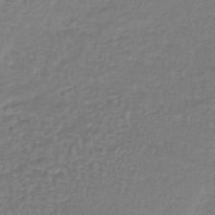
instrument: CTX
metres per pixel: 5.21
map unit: lHb
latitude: -40.8597
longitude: 71.9178
